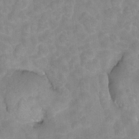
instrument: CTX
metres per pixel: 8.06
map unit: Hto
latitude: 5.6694
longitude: -32.4601
